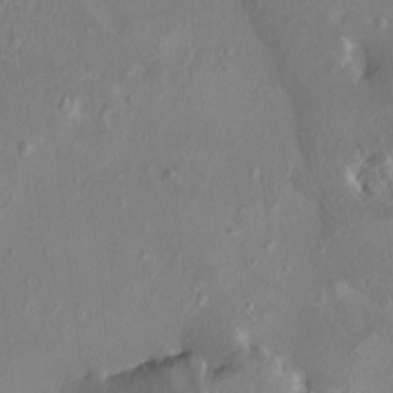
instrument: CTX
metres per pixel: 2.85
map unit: HNhu
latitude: 4.3845
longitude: 6.8597
